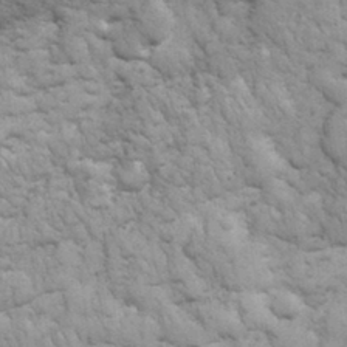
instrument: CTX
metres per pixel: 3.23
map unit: eHh
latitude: 32.0633
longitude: -67.6693
